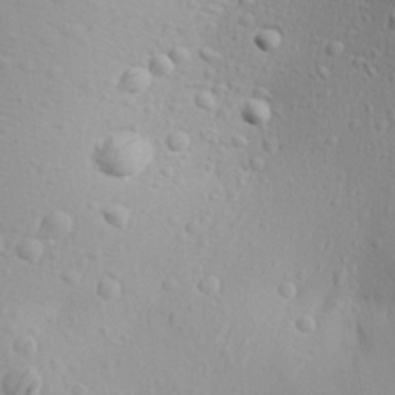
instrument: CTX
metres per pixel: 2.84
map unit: Aa
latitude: 29.4237
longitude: -139.7827
